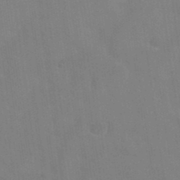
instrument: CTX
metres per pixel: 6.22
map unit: Hto
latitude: 36.4601
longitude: -46.4034
